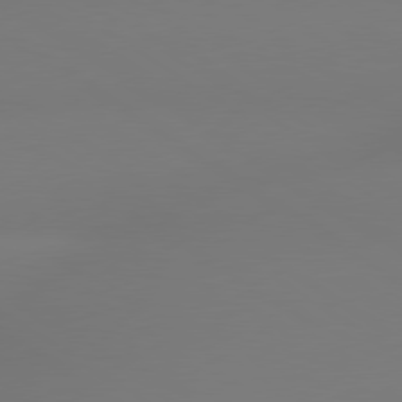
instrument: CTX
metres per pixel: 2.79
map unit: lApd
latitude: 79.2537
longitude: -143.7450
